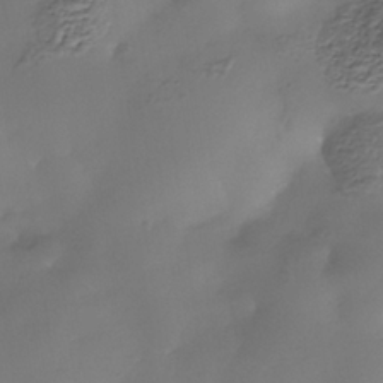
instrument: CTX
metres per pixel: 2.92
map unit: Nhe
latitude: -38.6141
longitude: -116.8947
